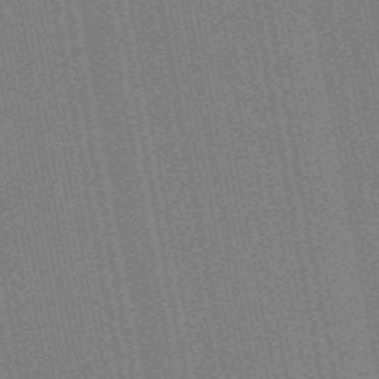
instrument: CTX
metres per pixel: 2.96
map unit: HNb
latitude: -47.9745
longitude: 59.0108
